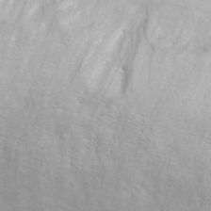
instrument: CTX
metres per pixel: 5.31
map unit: ANa
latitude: 44.1766
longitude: 21.5588
